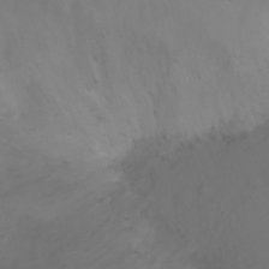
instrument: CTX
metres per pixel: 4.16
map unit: Ht
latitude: 0.7813
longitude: -21.9150
